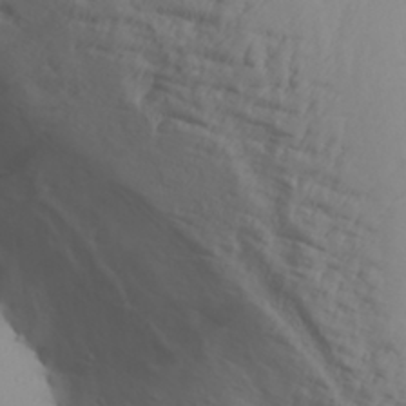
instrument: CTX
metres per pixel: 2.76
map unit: Aa
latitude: 30.2523
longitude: -133.2726
